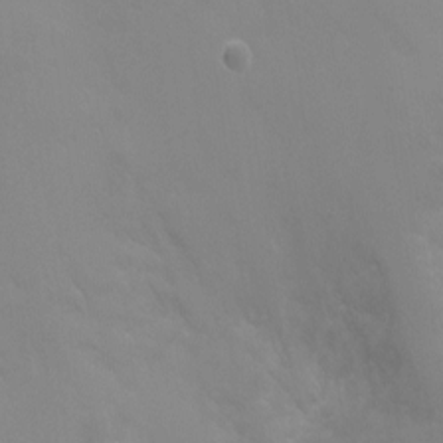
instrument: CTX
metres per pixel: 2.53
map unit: Ht
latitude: -6.9730
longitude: -21.0837
